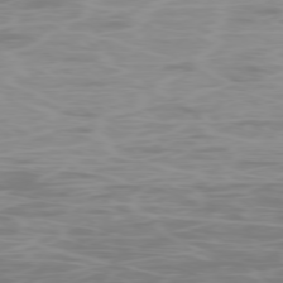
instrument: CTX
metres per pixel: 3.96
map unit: Ap
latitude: -78.6896
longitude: -96.6679
